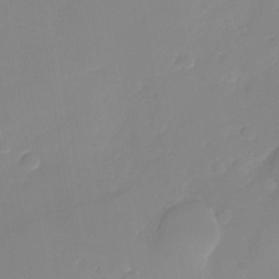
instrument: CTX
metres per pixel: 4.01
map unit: Nhu
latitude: -28.5007
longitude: -64.0444
